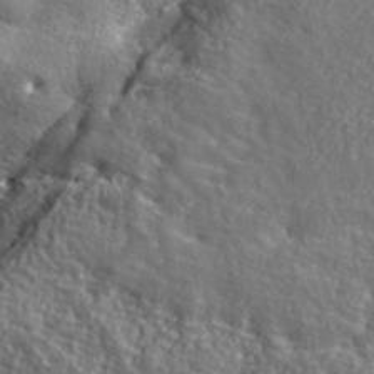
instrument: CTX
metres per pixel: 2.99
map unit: eHh
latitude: 42.3467
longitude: -91.3104
